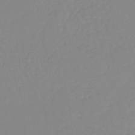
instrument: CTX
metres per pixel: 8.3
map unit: lHb
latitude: -44.1039
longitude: 79.2754
